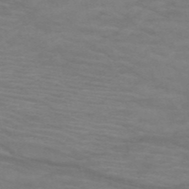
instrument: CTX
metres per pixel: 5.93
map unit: HNb
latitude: -53.2942
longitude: -45.8394
